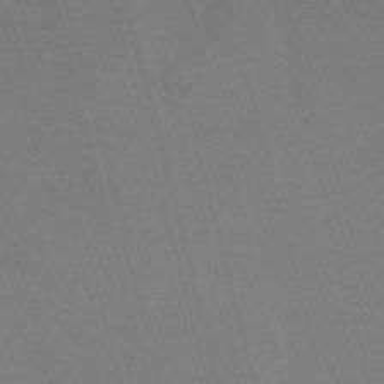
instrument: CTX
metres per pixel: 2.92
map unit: Nve
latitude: -57.8800
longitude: 62.5762
